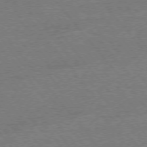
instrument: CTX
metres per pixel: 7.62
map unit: Ap
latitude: -76.5952
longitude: -96.6490
